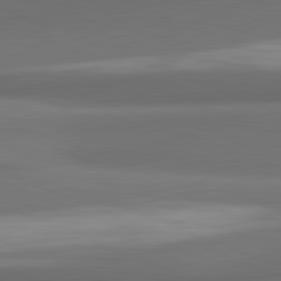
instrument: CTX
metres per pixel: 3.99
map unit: lApd
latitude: 81.9528
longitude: 170.1795
